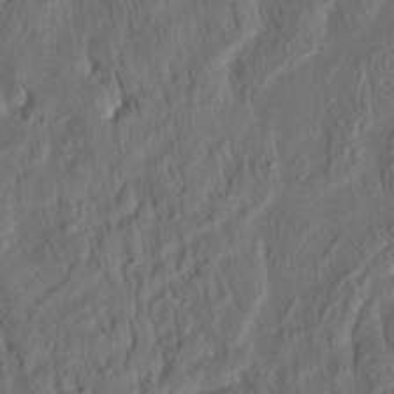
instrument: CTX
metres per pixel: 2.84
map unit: eHh
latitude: 5.3293
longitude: -77.0836
